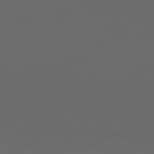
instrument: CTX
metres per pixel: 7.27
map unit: Ap
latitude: -79.2754
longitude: -75.1403
